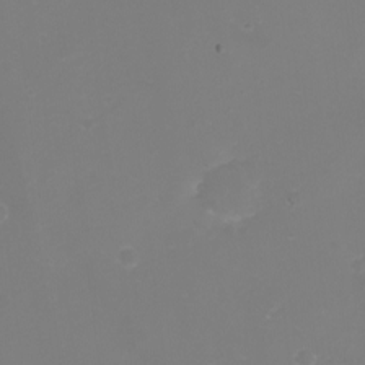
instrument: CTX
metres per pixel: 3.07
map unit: eHh
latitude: -3.4643
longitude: -76.3656
